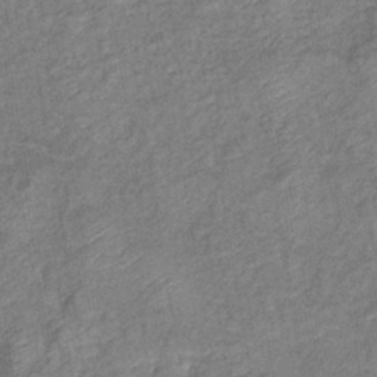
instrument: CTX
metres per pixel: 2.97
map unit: eHb
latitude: -39.5021
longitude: 80.3495
